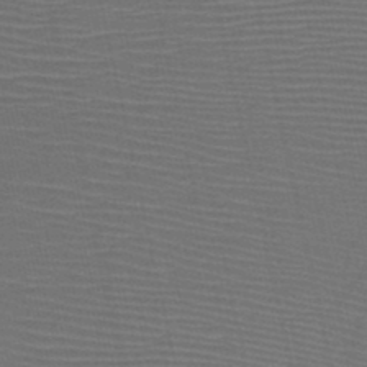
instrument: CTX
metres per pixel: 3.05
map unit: HNb
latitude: -47.0864
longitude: -41.3670
